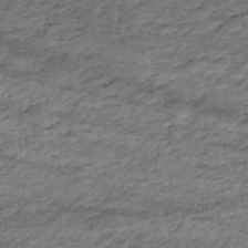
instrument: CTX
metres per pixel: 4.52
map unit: eHh
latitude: -51.2376
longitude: -24.1577
